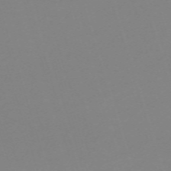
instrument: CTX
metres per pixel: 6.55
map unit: eHh
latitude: -62.2550
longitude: 49.1809
